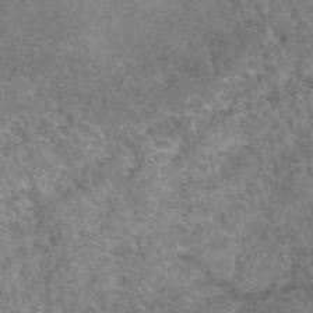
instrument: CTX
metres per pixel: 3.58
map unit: eAb
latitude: 50.0822
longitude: 110.4062
